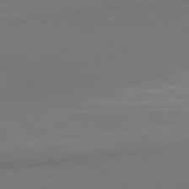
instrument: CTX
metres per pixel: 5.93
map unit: lApd
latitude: 80.2711
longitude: 175.4265
